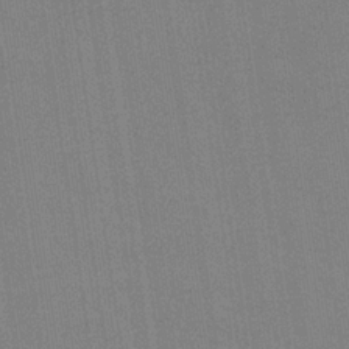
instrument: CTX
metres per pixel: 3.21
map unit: HNb
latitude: -32.8408
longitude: 57.7666
